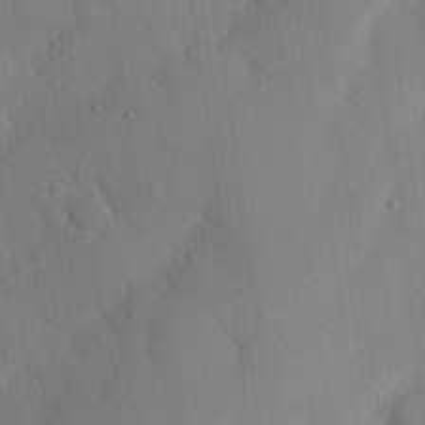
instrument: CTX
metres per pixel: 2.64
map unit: eHh
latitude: 27.1781
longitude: -79.9150
